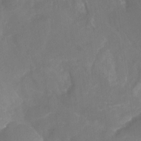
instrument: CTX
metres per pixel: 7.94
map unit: Nhu
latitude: -26.3306
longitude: -57.1592
